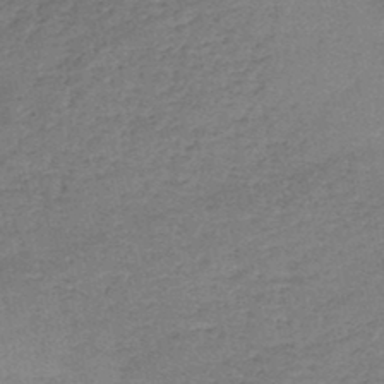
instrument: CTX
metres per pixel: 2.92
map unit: HNb
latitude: -46.7274
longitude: -36.2145
